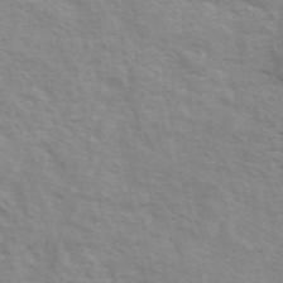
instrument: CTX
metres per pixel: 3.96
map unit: ANa
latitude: 49.0458
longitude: -74.0633
